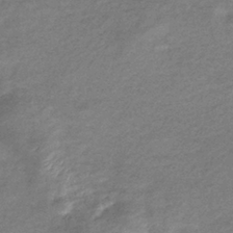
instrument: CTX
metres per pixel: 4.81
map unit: eHb
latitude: -36.7463
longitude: 76.1606
